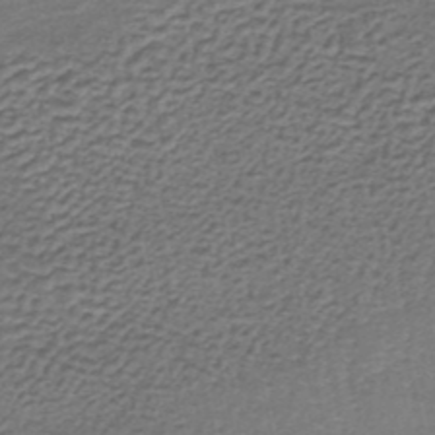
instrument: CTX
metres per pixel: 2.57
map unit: lHb
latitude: -35.5966
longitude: 60.9353
